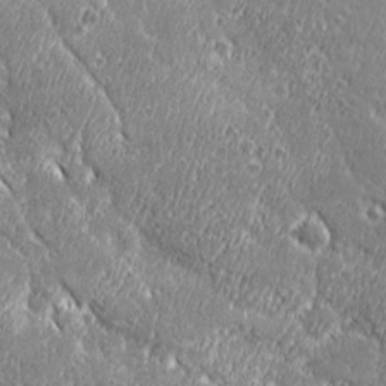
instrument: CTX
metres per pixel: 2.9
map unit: Ave
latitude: 20.6302
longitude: -135.9906
